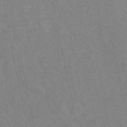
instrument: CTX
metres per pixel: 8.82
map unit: eAb
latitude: 49.1403
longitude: 120.9352
